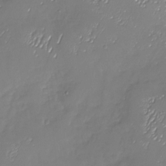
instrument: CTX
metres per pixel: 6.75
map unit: Nhu
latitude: -27.0297
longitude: -58.6868
